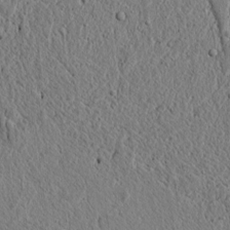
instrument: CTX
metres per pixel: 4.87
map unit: lAvf
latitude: 6.5357
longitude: 167.1809
